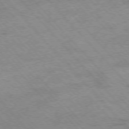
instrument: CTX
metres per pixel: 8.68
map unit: Hpe
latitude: -76.2173
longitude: -14.1011
